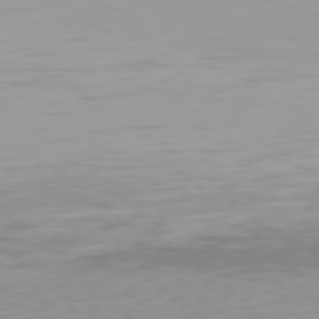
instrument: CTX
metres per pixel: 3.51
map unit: Hpe
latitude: 78.0255
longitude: -137.5938
